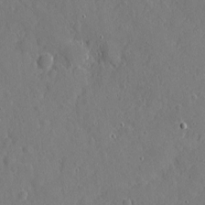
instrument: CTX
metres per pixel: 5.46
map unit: eHh
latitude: 3.8394
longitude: -75.0836
